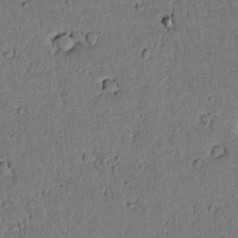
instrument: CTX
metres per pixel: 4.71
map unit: lAvf
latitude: 5.0080
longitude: 168.5573
